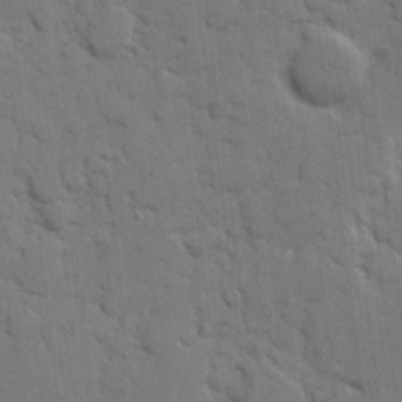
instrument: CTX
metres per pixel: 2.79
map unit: eHh
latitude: 7.6694
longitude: -65.4615
